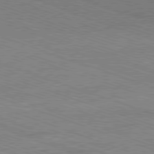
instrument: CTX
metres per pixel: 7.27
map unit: Ap
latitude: -81.6155
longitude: -74.0444
